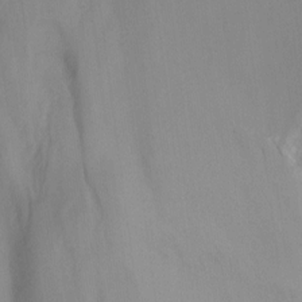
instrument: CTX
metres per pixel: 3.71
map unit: Ht
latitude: -10.8786
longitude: -27.7261
